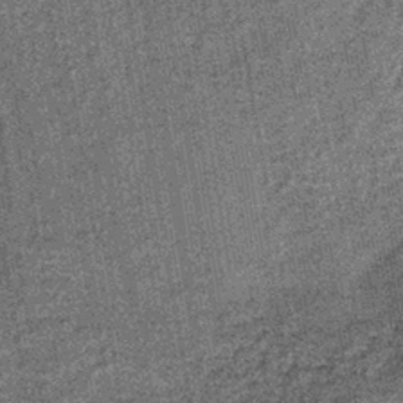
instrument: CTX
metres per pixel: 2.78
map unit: lHb
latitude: -38.9164
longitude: 64.5952
